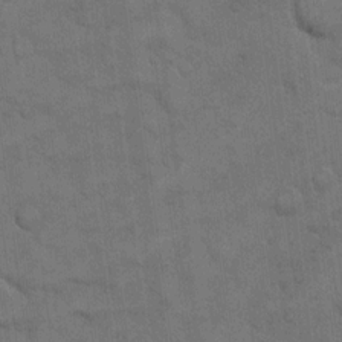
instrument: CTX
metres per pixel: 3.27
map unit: eHh
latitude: 13.1403
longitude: -65.4048
